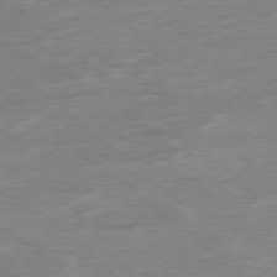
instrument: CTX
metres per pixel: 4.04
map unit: Hpe
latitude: -78.3306
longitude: -19.9339
